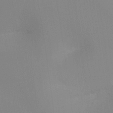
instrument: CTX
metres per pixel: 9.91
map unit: Ht
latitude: -16.8030
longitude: -47.5371
